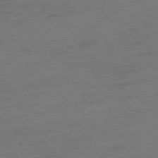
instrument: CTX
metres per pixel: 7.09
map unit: Ap
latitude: -77.8044
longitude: -79.9339
